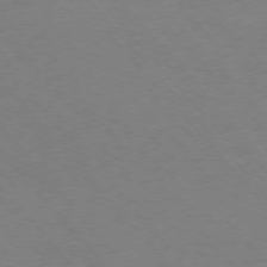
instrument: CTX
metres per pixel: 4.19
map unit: Ap
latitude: -76.5007
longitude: -70.4223
